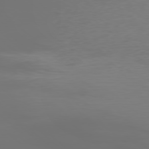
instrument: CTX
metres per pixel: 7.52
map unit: Ap
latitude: -78.6518
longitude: -68.7813
